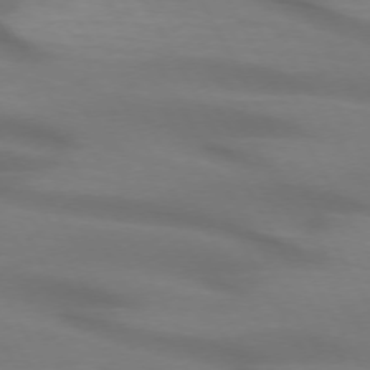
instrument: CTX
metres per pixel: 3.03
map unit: lApd
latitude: 72.4601
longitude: -49.3860
